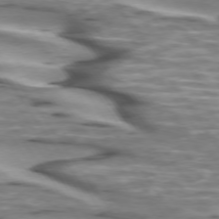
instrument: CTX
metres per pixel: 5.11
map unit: lApd
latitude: 74.1956
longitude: -57.7260
